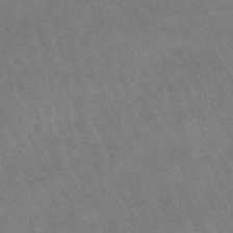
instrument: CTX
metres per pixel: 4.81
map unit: lHb
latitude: -47.3131
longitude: 76.3495
